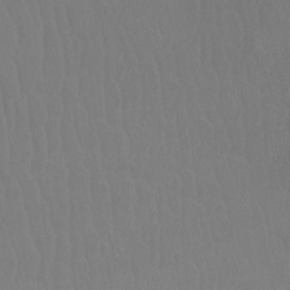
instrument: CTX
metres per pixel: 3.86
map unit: Ht
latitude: -14.2929
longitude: -44.3278
